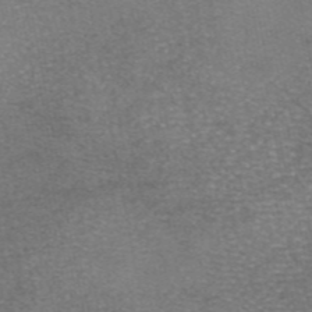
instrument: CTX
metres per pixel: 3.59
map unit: eAb
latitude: 46.3090
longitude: 104.6707
